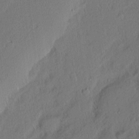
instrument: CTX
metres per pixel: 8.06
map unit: Nhu
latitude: 1.6316
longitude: -77.5560
